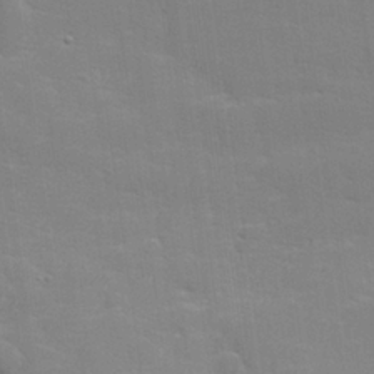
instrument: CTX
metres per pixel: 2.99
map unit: lHvf
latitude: 24.6868
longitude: 142.0850
